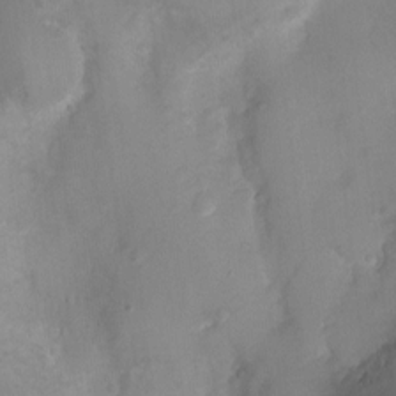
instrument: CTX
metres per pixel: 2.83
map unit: Ht
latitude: -4.3306
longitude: -19.1781
